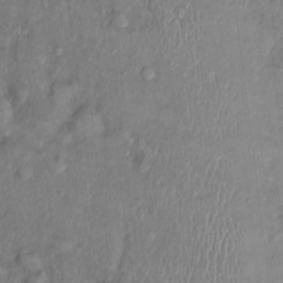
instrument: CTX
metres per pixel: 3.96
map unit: Nhu
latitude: 0.7813
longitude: -14.5357
